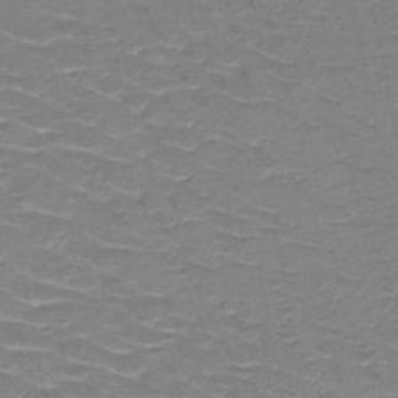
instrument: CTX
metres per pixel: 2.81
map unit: HNb
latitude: -49.8612
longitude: -47.0081
